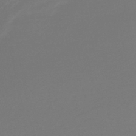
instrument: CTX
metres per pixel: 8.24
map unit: lHb
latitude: -41.9745
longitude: 77.5399
